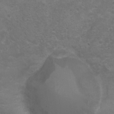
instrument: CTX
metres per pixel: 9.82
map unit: Nhu
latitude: 4.1200
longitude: -17.2537
